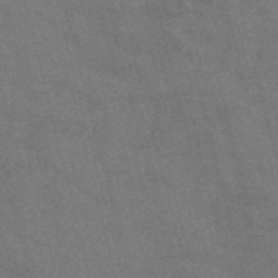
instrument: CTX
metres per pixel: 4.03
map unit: Nve
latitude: -58.0094
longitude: 51.5966
